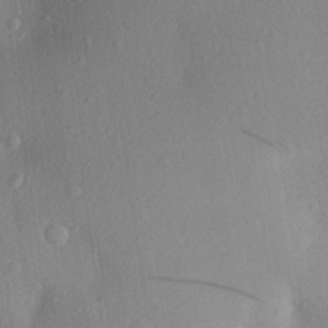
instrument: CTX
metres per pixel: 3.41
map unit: Aa
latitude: 27.3104
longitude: -146.1578
